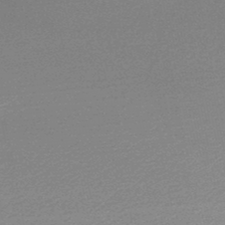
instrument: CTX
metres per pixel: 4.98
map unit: lHb
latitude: -48.1795
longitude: 66.5196
